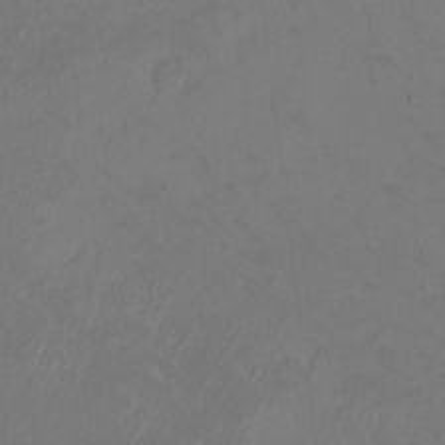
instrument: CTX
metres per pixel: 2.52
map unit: eHh
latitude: -3.0297
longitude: -74.3845
